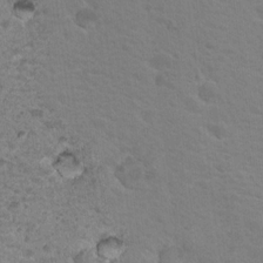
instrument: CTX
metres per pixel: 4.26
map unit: Nhu
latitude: 17.0081
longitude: -31.0837
